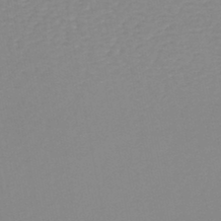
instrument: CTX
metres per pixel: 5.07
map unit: lHb
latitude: -44.9542
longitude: 77.5021
